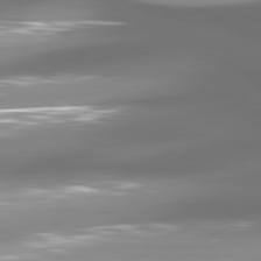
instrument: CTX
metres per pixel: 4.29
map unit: lApd
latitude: 80.9703
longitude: -146.0633
